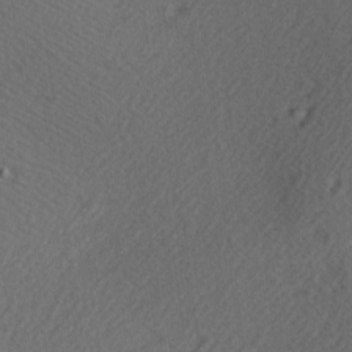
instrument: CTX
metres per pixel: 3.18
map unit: Hve
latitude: 12.9892
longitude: -90.7057
